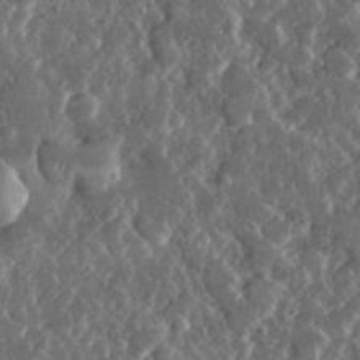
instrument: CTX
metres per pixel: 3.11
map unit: lHvf
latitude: 31.8773
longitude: -90.0633
